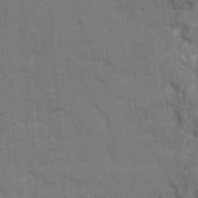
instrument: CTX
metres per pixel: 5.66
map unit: Ave
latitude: 10.7246
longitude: -101.8772
